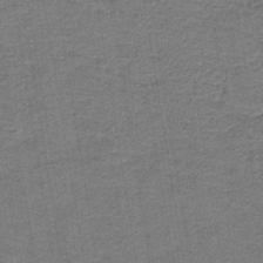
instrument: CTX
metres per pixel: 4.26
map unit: lHb
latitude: -40.9164
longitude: 55.4832
